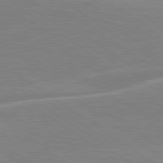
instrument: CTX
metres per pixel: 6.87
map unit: lApd
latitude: 79.5371
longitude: -125.1403
